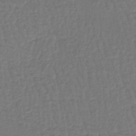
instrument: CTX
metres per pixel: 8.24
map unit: lHb
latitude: -43.1053
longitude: 64.3495
